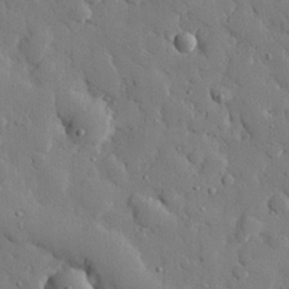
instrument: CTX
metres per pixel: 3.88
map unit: eHh
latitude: 27.6505
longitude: -78.6113
